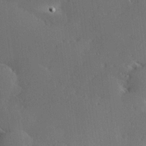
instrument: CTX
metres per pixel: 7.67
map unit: Hve
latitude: 27.1214
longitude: -94.3279
